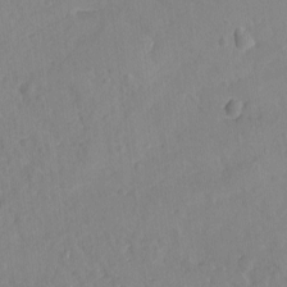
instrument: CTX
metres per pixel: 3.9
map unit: lAvf
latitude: -8.4062
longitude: -119.9150
